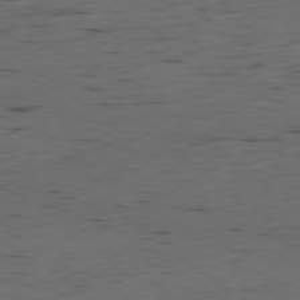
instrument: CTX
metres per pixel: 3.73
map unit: Ap
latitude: -79.2187
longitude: -59.0270
